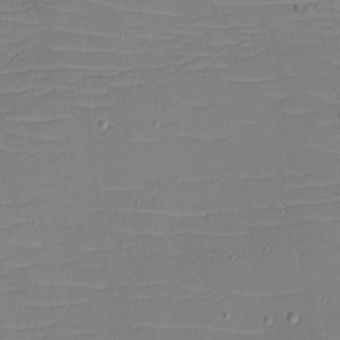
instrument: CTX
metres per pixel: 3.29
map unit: eHh
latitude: -5.2187
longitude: -81.9150
